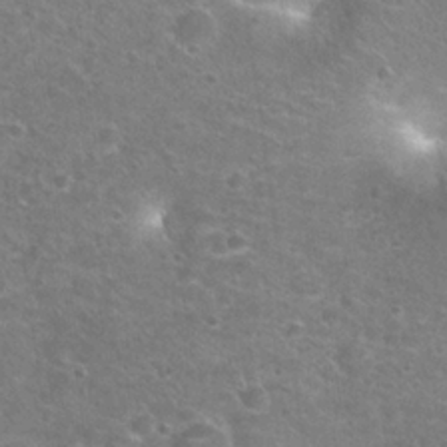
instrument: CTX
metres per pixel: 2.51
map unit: Hto
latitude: 24.4223
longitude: -31.1781
